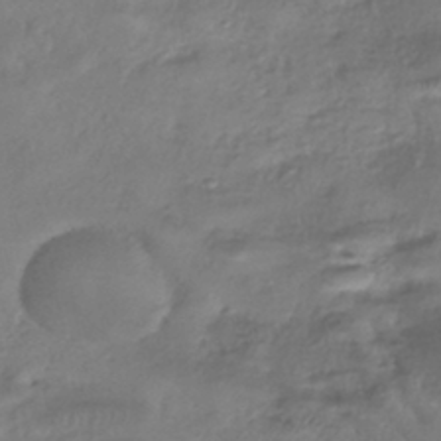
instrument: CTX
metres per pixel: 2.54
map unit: eHh
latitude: -42.0472
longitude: 122.5007
